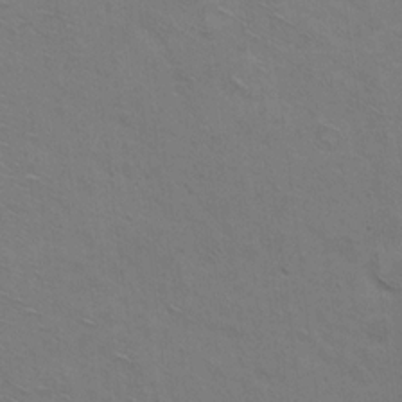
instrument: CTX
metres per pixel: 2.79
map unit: Hto
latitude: 11.4049
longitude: -35.5938
